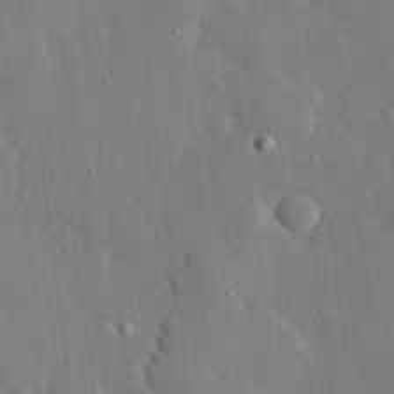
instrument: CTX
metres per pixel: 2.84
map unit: eHh
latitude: 29.6316
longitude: -80.7057
